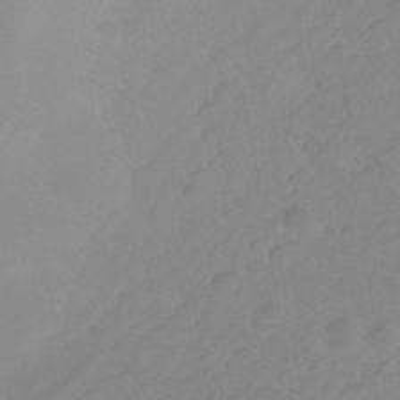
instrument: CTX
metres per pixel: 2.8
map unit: lHb
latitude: -30.9164
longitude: 64.7086
